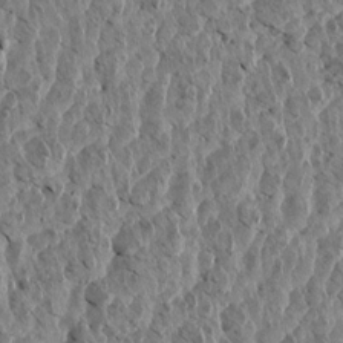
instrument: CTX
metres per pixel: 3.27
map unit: Aa
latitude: 14.5357
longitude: -141.8583
